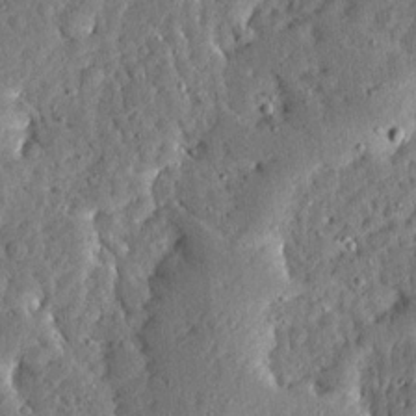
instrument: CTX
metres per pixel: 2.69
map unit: Ave
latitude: 13.3671
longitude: -137.2159
